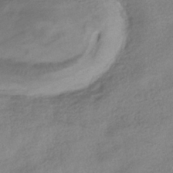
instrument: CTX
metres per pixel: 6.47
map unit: HNhu
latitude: -41.0486
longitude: 99.0864
